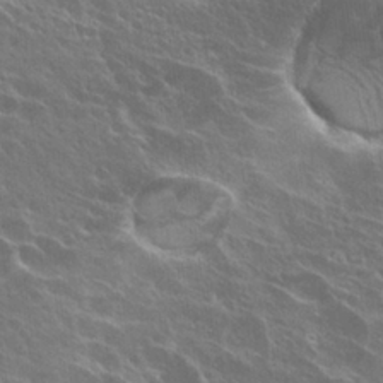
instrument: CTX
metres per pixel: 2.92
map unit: Hto
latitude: 27.6127
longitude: -41.0458
